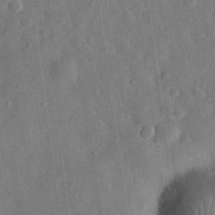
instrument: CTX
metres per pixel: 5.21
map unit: eHh
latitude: 31.2159
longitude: -75.3482
